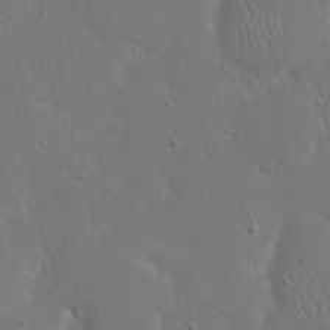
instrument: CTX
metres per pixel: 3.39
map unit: eHh
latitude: 17.5560
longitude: -71.9717
